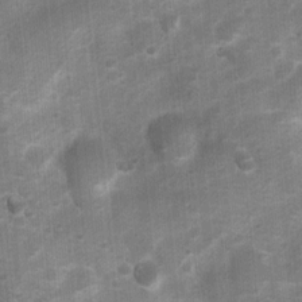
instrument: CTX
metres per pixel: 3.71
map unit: Nhu
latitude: 6.9514
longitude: -23.2726
